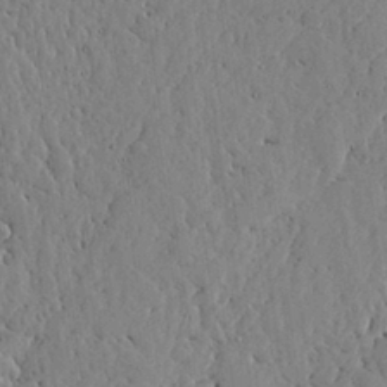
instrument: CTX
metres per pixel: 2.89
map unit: lHvf
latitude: 17.5938
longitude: -113.8583
